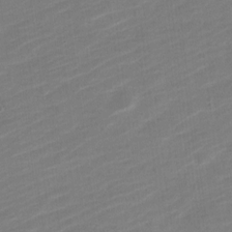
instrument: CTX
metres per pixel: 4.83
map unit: Nve
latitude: -18.9353
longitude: 107.6722
